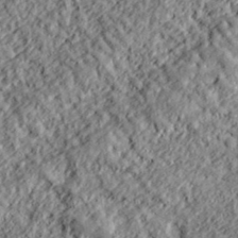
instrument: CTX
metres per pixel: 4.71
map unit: lHvf
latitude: 38.2711
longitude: -91.3482
